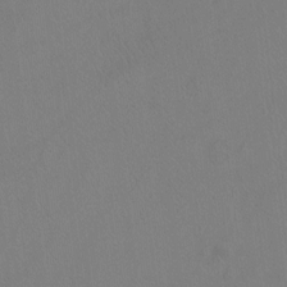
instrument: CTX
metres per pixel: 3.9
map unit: Hto
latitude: -12.2362
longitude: -40.2900
